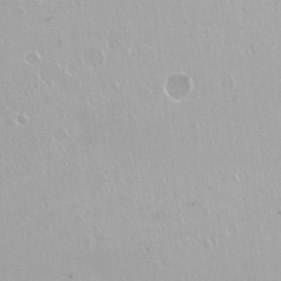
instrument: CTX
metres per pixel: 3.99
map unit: Nhu
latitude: -7.5588
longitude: -46.1578
